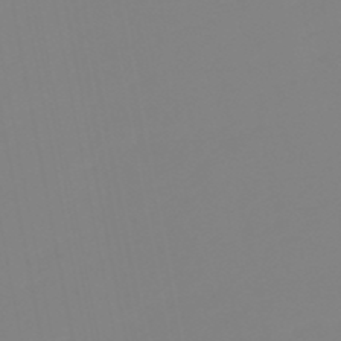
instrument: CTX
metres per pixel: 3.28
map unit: eHb
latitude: -49.4077
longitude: 85.1620
